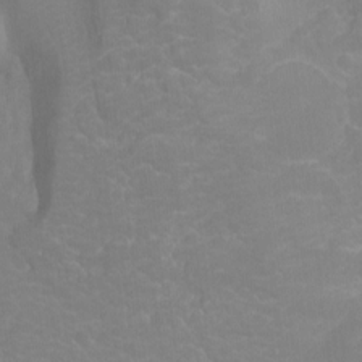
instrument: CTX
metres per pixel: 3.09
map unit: Ht
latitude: -0.1417
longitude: -38.2522
